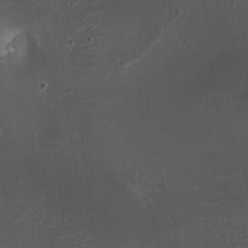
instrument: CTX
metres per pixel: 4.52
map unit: HNhu
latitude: 6.4223
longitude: 6.3495
